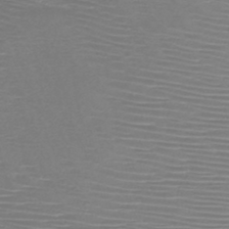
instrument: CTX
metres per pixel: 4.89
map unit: HNb
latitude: -46.7652
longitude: -41.9717
